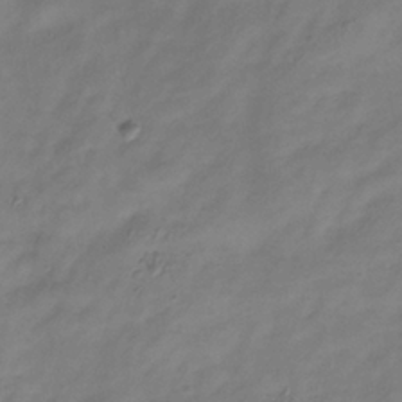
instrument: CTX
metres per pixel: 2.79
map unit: Hve
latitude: -34.7841
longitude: 89.4454
